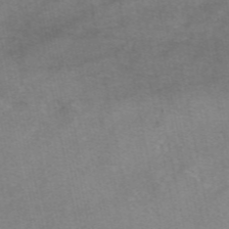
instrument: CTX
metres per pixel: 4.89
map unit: eAb
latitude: 48.6302
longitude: 103.5966
